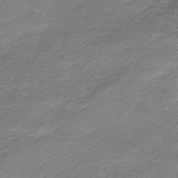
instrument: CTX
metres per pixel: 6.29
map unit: HNhu
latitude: -40.6707
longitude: 109.2376
